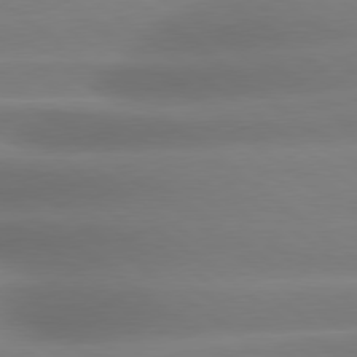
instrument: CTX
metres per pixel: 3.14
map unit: lApd
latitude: 79.2159
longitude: -133.4238
